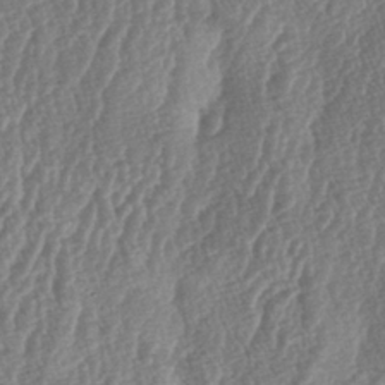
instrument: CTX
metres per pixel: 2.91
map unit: lAa
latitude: -5.9745
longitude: -129.8394
